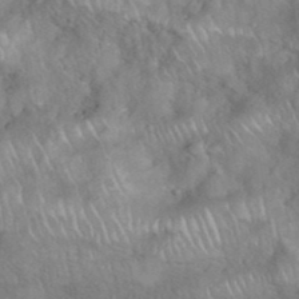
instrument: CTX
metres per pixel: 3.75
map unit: eHh
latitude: 39.1214
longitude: -58.1956
